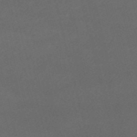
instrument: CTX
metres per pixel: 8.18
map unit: HNb
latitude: -54.5763
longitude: -35.8016
